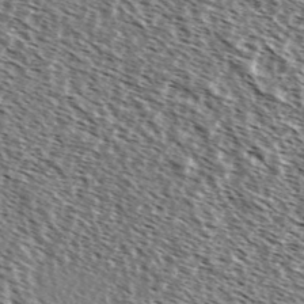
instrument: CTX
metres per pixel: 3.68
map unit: Ave
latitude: 37.2537
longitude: -111.9906
